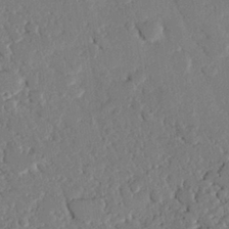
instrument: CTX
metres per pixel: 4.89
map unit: eHh
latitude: 26.1956
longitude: -80.7246
